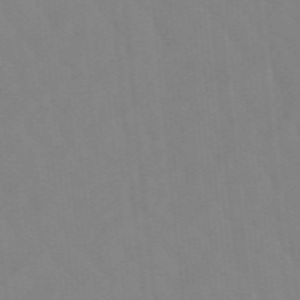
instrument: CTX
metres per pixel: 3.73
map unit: lHb
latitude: -48.4062
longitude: 83.4643
